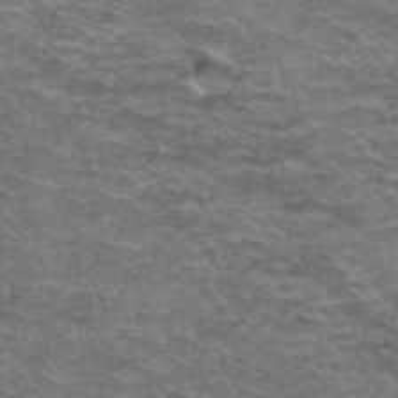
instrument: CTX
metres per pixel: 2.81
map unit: Hto
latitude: 38.2900
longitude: -42.2145
